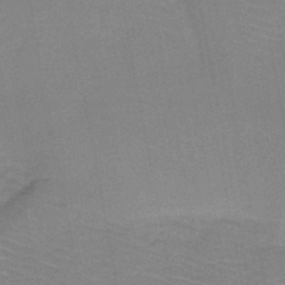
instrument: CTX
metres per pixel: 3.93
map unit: HNb
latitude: -46.5007
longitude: -44.6679
